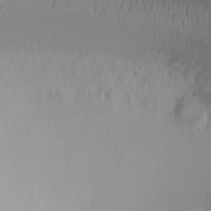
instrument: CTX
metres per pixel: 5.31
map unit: Ht
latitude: -8.3117
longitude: -39.3671
